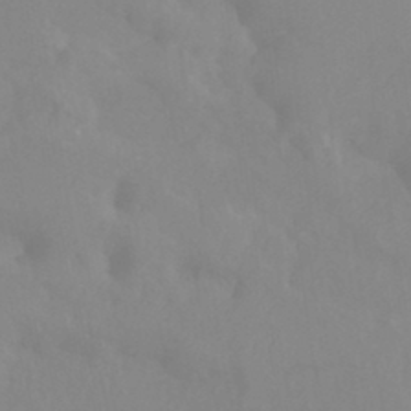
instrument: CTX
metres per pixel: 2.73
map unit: Nhu
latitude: -14.0283
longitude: -55.9528
